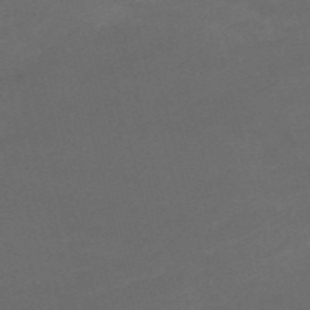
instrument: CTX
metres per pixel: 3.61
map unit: HNb
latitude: -54.6141
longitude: -35.7638
